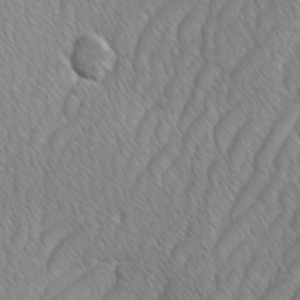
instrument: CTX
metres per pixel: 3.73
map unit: Ave
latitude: -1.3888
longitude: -113.5560
